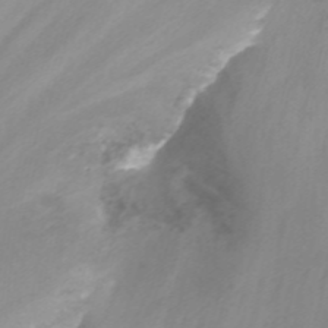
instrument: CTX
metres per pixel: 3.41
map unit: Nhu
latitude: -13.8045
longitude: -55.9150
